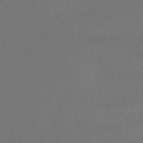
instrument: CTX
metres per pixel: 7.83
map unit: lHb
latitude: -46.3306
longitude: 60.9353
